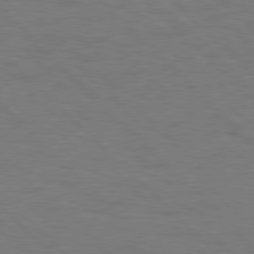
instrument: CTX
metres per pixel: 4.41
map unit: Hpe
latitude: 77.5560
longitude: -154.9325
